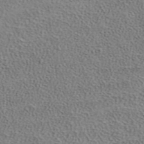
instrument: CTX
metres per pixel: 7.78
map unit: ANa
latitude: 39.6505
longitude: 24.8786
